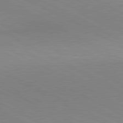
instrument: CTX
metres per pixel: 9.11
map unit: lApd
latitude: 80.7624
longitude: 149.2943
